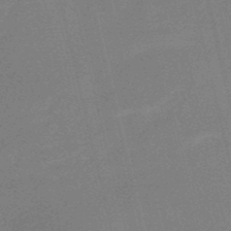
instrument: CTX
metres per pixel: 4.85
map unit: HNb
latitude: -52.0850
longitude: -47.2915
